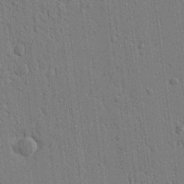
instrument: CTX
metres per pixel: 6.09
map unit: Ht
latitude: 10.6302
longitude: -77.1970
